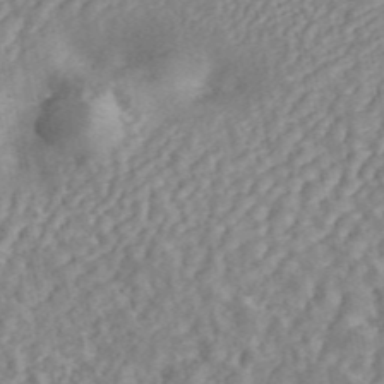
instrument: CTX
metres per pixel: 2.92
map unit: ANa
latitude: 45.7638
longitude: 23.9178
